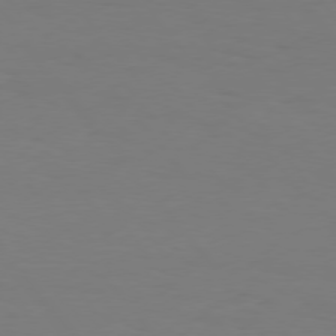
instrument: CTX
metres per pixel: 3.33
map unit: Hpe
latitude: 75.9150
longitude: -138.7246
